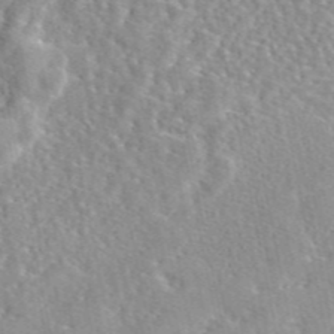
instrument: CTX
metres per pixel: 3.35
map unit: eAb
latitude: 45.7638
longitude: 111.9745
